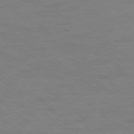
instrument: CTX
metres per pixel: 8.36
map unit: Ap
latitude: -78.8030
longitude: -55.2159
